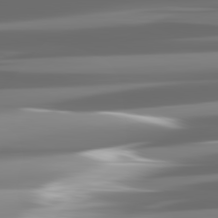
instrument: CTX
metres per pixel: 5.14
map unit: lApd
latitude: 81.9528
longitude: -136.9136
